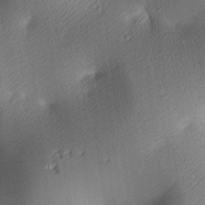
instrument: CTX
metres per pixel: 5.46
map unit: lAa
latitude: 3.8772
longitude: -116.4412
